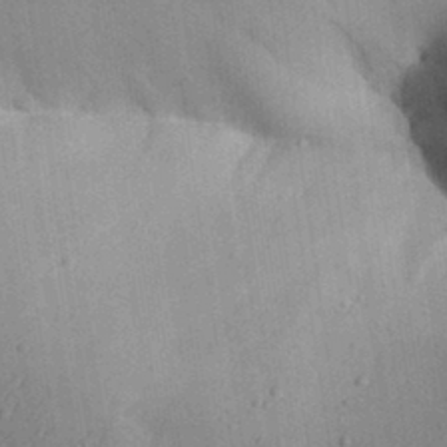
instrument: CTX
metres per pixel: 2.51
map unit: Aa
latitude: 31.5183
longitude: -144.2333
